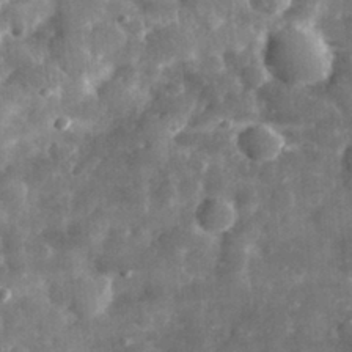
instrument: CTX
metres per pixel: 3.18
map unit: eHh
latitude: 31.4805
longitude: -71.4048
